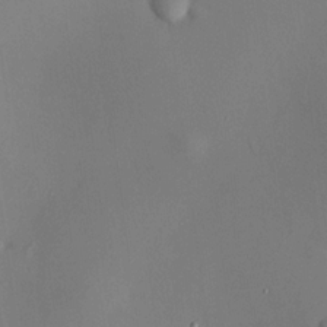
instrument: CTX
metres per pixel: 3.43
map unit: HNhu
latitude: 12.3656
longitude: 11.4643
